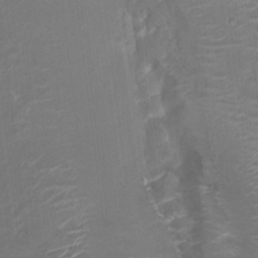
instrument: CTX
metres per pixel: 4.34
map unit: Nhu
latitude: 5.4615
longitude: -17.8205
